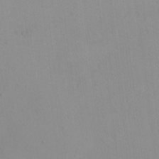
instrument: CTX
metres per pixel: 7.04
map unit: HNhu
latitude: 5.6505
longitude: 8.4818
